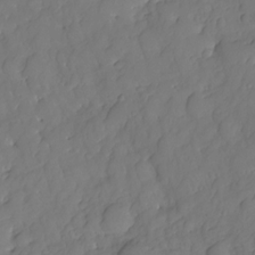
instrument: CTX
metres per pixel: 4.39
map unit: HNhu
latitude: -25.1431
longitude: 49.4266
